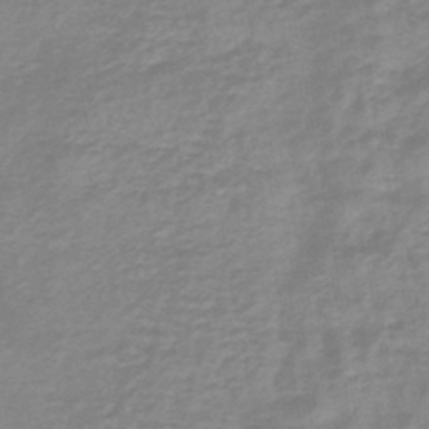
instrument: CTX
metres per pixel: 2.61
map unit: eHb
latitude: -45.4077
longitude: 82.9353
